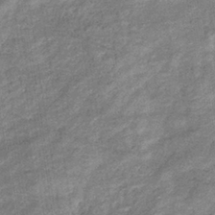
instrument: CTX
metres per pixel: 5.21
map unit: eHb
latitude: -37.6155
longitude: 77.6344
